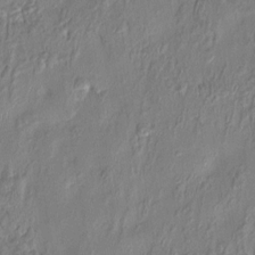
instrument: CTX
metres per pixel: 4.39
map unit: HNhu
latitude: 3.9528
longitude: -7.5560
